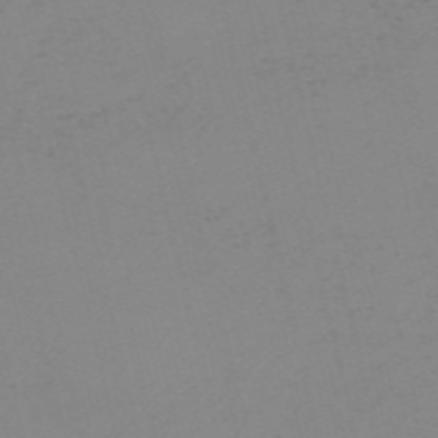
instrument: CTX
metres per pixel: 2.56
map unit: HNb
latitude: -56.4818
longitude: -43.6505
